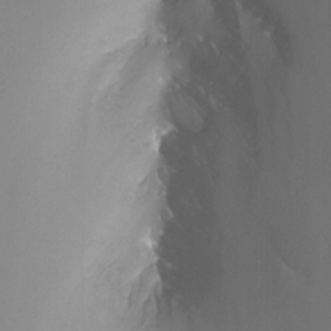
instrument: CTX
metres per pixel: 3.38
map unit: Nhu
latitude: -13.4455
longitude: -63.8584
